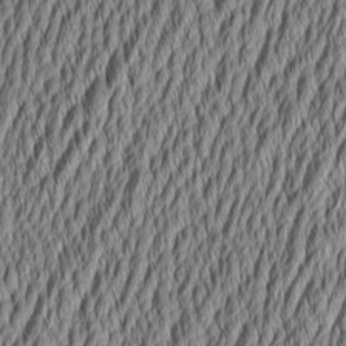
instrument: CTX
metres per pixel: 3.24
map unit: Aa
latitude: 6.0633
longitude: -129.2915
